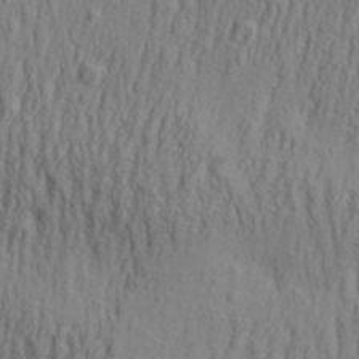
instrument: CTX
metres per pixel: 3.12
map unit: Aa
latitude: 29.7260
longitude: -139.2537
